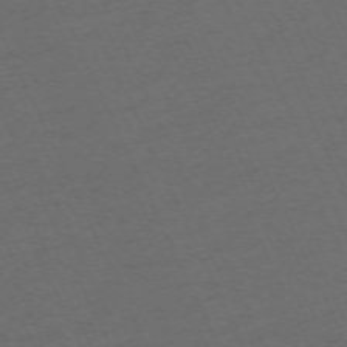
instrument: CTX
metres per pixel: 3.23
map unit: Hpe
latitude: -70.9353
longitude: 15.9745
